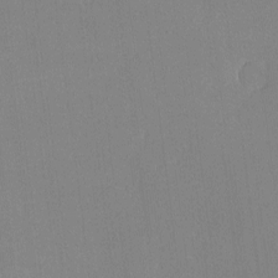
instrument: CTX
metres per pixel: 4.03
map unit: lHvf
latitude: -10.4251
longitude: -100.4034
